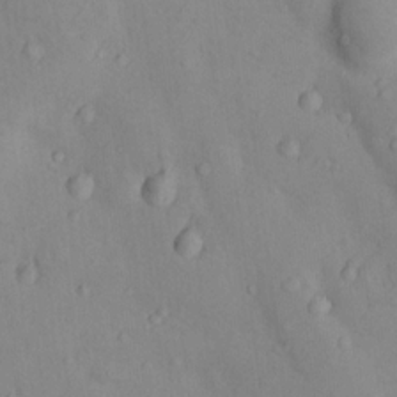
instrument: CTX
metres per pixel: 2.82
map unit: Nhu
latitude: 12.0822
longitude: -29.1403
